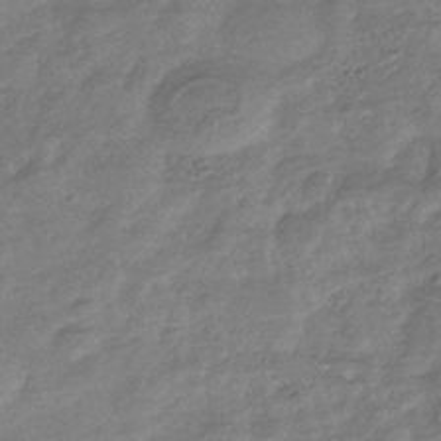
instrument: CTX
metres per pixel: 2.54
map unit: eHb
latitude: -35.0864
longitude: 80.3684
